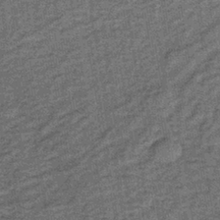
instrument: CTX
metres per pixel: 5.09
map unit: lHb
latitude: -38.8786
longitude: 65.9178
